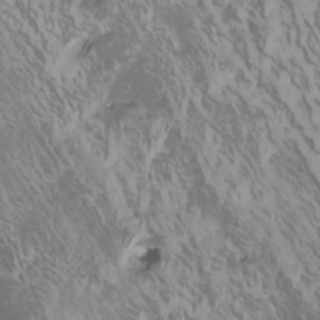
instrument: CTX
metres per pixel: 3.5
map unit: Htu
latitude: -7.0675
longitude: -73.6694
